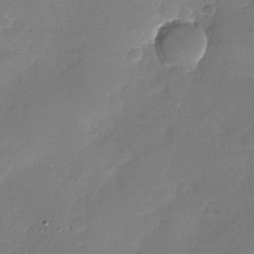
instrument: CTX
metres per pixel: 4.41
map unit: Nhu
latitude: -28.9542
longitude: -60.6490
